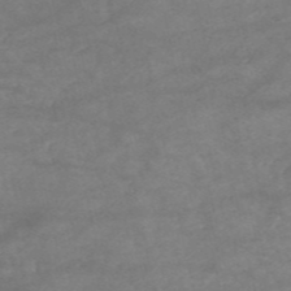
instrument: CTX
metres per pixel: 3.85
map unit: HNb
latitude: -54.1795
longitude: -41.2725
